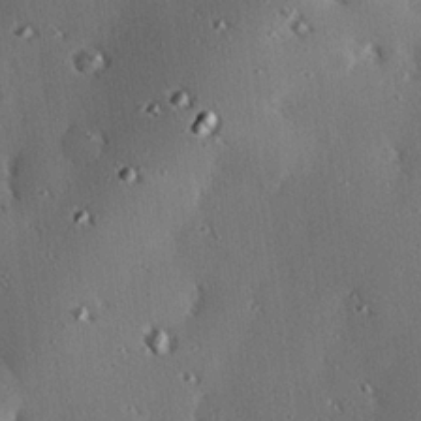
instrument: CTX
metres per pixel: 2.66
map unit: eHh
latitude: 22.4034
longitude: -90.5735
